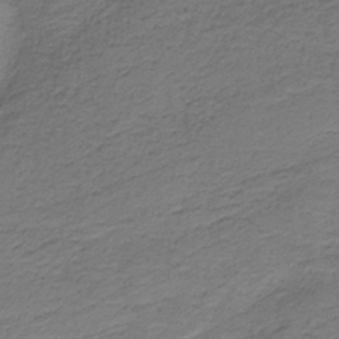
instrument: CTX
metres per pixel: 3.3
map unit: HNb
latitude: -37.5777
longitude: 54.3117
